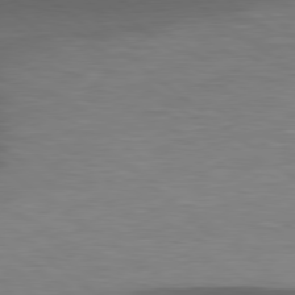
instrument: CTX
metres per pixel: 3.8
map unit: lApd
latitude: 78.8191
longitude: -48.4790
